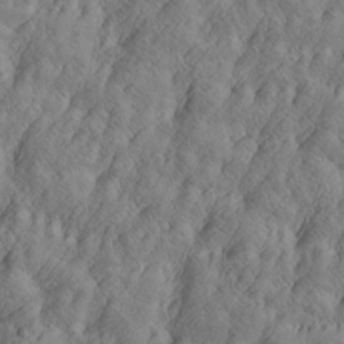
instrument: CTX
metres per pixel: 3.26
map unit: Htu
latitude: -4.8219
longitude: -176.6490
